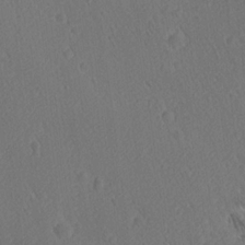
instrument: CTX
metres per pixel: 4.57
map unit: Ave
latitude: 21.3860
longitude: -137.4427
